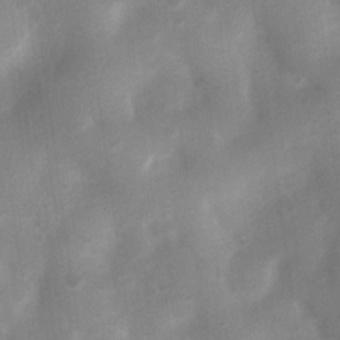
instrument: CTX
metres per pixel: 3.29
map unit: Nhu
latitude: 8.1389
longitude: -22.3089
